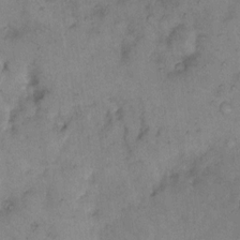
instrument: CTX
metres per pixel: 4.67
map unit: eHh
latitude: 10.1956
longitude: -62.3845
